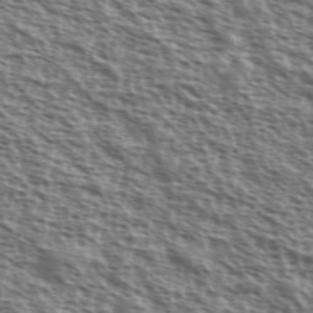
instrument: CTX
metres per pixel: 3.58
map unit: Ave
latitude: 37.9339
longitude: -111.7828
